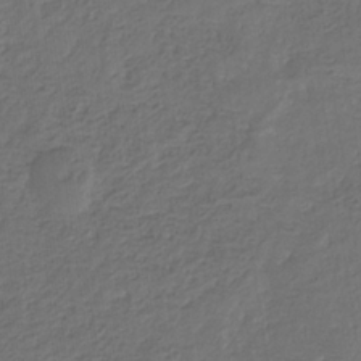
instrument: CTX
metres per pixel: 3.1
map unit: eHb
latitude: -32.1984
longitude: 72.9164
